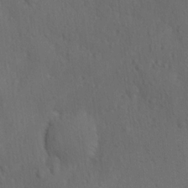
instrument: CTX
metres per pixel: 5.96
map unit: Ave
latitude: -8.4818
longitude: -121.2537
